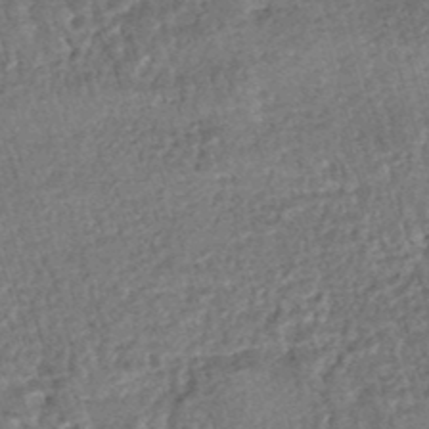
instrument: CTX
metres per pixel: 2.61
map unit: HNhu
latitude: -47.8044
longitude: 99.6533
